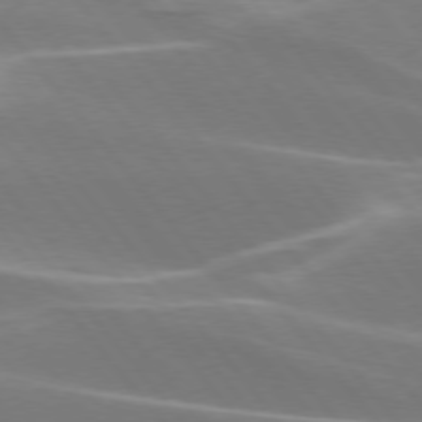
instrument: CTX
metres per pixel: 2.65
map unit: lApd
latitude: 75.4615
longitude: -63.2915
